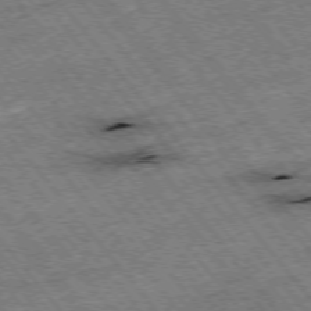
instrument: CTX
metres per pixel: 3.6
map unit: Hpe
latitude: -75.6344
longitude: -21.5938
